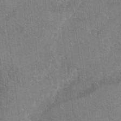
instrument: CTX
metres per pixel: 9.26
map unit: Hto
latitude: 9.7450
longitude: -35.5371
